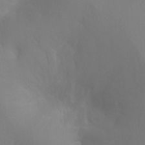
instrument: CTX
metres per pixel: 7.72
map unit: Ht
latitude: -6.8975
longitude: -30.8569
